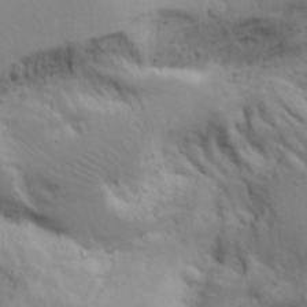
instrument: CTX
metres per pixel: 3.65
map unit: Aa
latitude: 17.9528
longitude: -125.9339
